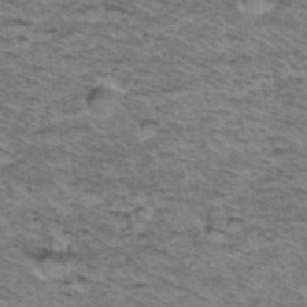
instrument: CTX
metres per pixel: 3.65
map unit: Hto
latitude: 37.1403
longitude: -46.7813
